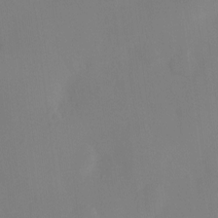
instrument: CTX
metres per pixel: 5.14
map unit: Ht
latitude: -6.2739
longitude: -20.1011
